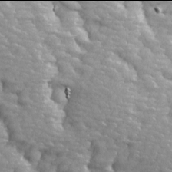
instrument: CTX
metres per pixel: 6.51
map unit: Ave
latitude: 13.9906
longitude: -105.0459
